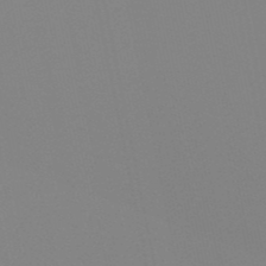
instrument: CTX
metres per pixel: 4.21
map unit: eHb
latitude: -50.5763
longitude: 75.9745
